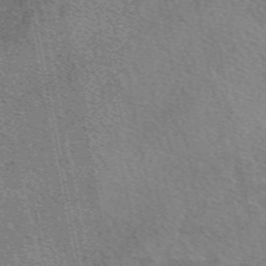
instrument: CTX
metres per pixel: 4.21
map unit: eAb
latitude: 50.2522
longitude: 109.8989
